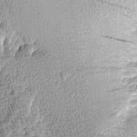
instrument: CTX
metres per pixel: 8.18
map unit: Aa
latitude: 8.4412
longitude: -138.2333
